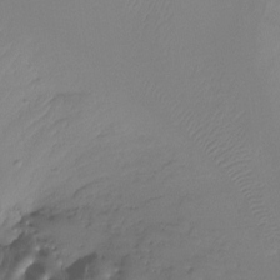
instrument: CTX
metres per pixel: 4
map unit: Ht
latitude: -16.5196
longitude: -46.1578
